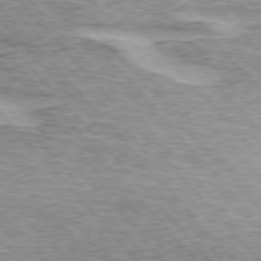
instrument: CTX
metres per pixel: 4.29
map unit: lApd
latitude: 75.3671
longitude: -77.9150
